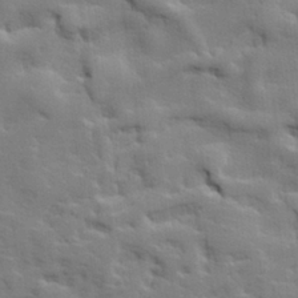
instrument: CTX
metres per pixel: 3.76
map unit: lHvf
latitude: 25.4426
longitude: 143.4265
